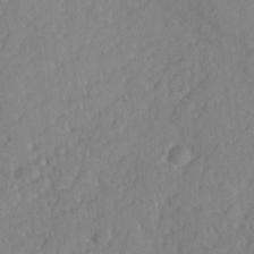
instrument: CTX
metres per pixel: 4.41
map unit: Hve
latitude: 25.8016
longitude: 143.9367
